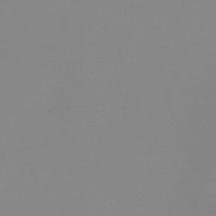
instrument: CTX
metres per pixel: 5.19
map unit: eHb
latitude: -44.5385
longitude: 81.0676
